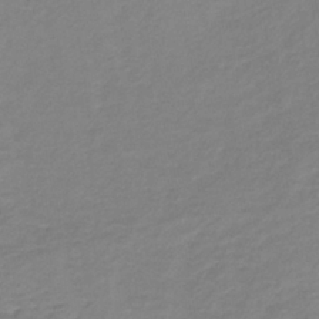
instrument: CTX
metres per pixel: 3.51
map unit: lHb
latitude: -35.4832
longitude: 72.3684
